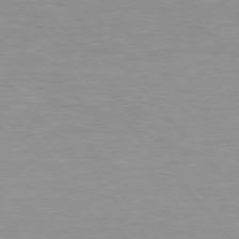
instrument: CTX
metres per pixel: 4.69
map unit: Hpe
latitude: 76.3278
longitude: -155.0080
